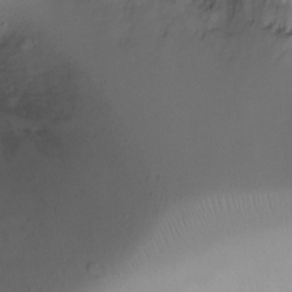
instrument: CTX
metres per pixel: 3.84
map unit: Ht
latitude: -6.8408
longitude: -29.4237
